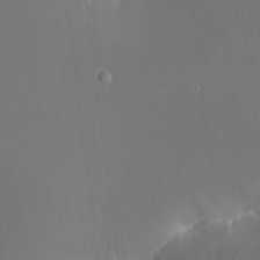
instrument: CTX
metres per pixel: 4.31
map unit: HNhu
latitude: 6.9703
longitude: 8.8786
